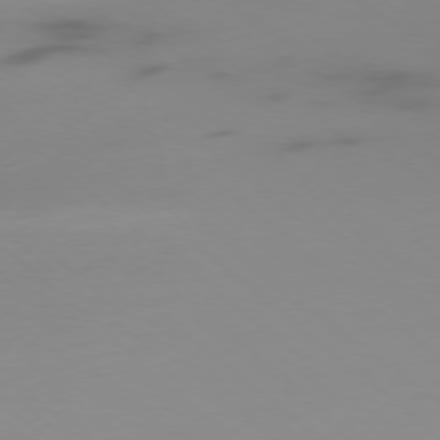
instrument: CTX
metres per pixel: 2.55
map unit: Ap
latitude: -77.8422
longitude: -67.1592
